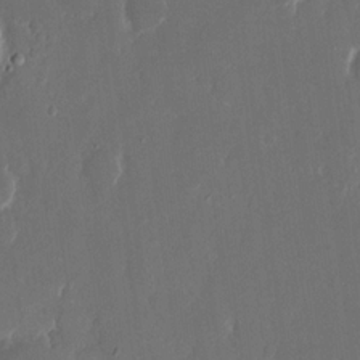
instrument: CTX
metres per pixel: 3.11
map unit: eHh
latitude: 15.6316
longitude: -72.5357
